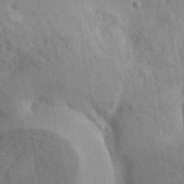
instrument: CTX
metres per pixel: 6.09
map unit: eHh
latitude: 34.3278
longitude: -133.9339
